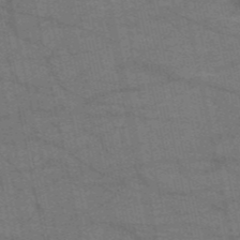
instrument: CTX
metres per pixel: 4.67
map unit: HNb
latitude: -53.4643
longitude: -46.4223
